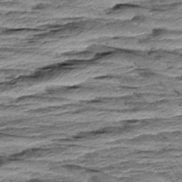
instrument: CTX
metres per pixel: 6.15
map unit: Aa
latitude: 8.5357
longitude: -137.7450
